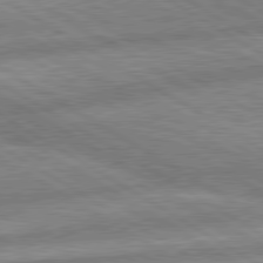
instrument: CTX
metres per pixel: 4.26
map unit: lApd
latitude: 80.2333
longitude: -167.4615
